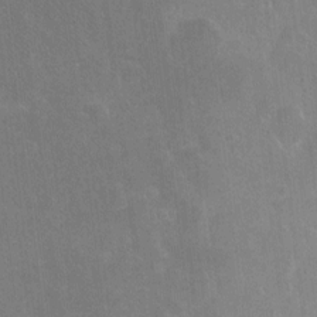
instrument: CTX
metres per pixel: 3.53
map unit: Ht
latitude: -5.0486
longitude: -36.3279
